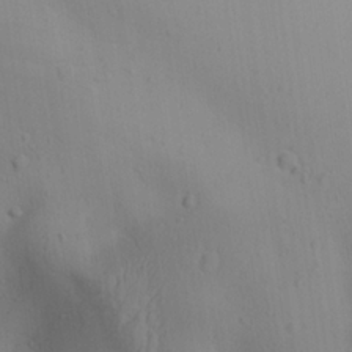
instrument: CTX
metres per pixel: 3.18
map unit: Ave
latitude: 23.0080
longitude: -137.0648
